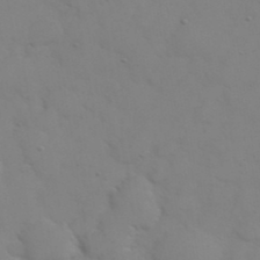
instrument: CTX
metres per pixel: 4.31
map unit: eHh
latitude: 38.4034
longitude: -67.2914
